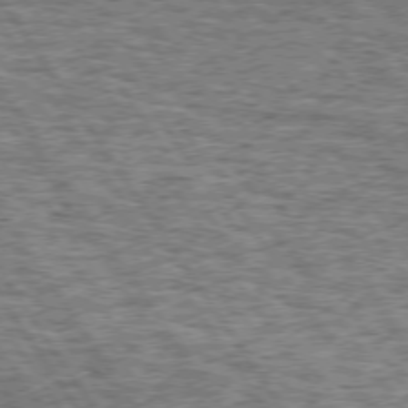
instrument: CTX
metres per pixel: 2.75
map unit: Hpe
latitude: 74.4601
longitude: -133.7828
